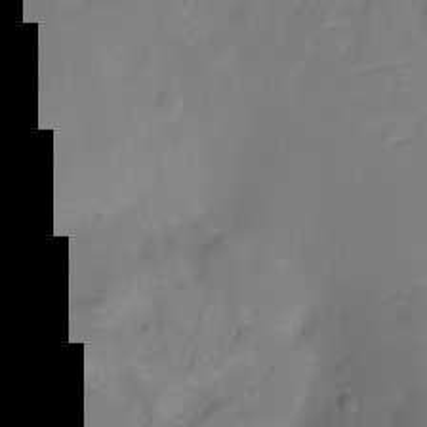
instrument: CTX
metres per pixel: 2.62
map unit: Ht
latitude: -9.8800
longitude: -22.0255
